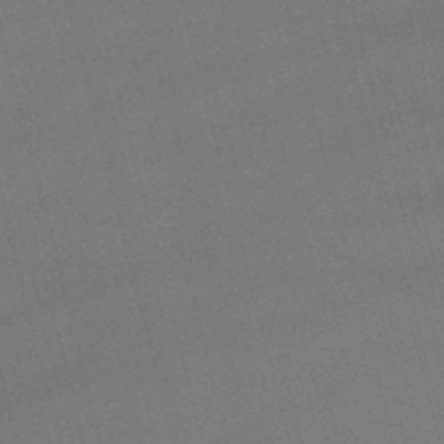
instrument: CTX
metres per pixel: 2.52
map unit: lHb
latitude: -47.9178
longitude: 63.4265
